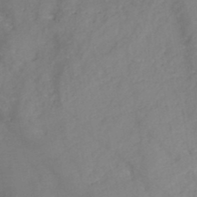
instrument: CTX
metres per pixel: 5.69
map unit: HNb
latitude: -46.3495
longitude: -47.8017
